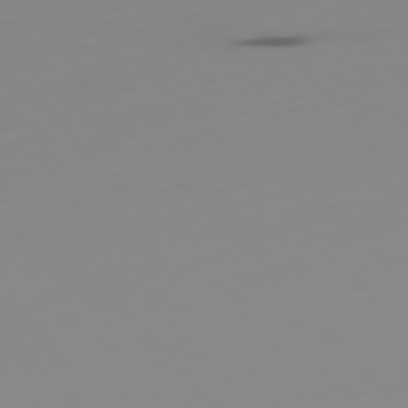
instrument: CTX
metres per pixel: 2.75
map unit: Ap
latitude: -77.0486
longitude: -66.1577
